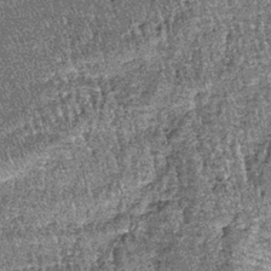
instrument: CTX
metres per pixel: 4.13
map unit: lHb
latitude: -39.6722
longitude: 67.2187
